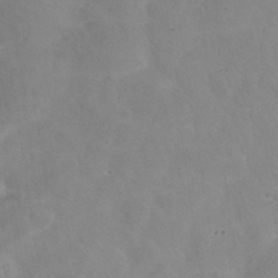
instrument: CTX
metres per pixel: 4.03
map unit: Nhu
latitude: 25.2537
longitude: -54.6679
